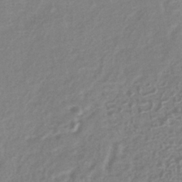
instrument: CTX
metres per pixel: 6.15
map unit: HNhu
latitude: -41.8611
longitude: 90.7841
